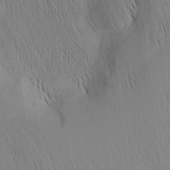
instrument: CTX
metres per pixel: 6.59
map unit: Nhu
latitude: -4.9163
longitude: -151.4615
